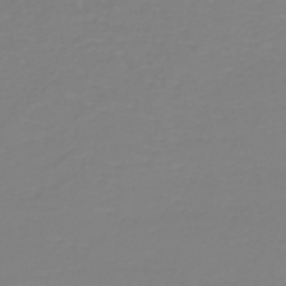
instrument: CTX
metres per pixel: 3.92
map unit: lHb
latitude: -41.2943
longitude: 60.2739
